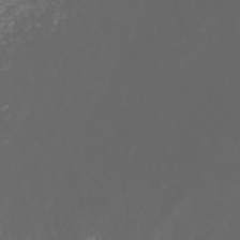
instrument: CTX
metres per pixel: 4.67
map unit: HNhu
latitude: -40.8597
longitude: 101.8044
